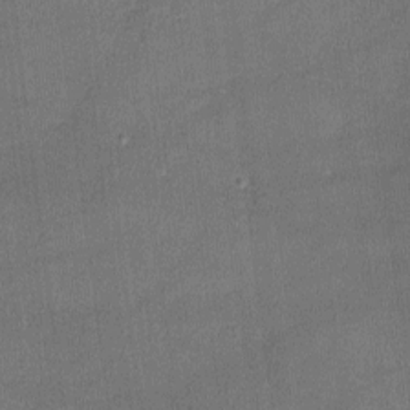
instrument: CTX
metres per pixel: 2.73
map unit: lHvf
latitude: -11.7289
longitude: -99.5560
